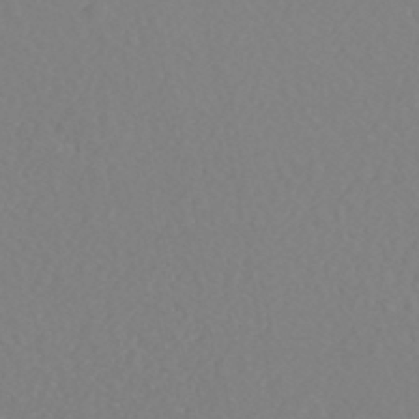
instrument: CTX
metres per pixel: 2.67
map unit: HNhu
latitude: -47.0108
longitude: 104.7274
